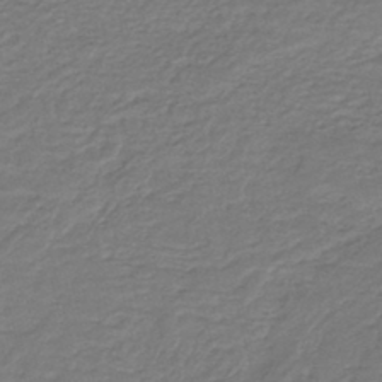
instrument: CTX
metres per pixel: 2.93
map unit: HNb
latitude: -42.5573
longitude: 50.5574
